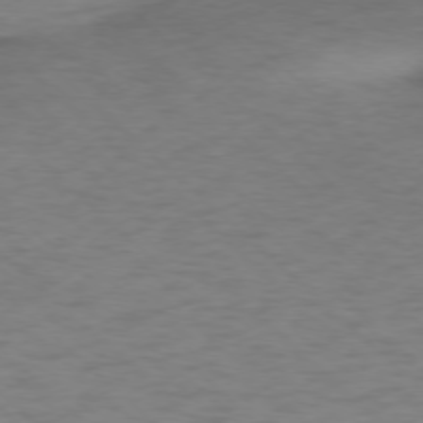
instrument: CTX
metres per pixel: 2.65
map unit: Ap
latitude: -76.9731
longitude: -77.5371
